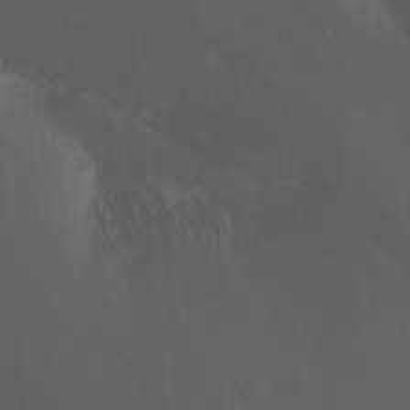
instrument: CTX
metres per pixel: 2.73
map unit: Nhu
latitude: -10.4440
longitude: -69.2348
